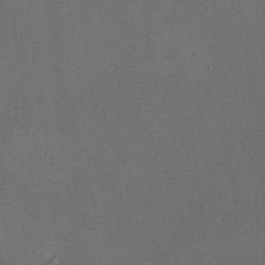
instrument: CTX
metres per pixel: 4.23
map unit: eHh
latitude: -2.6896
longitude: -73.7639
